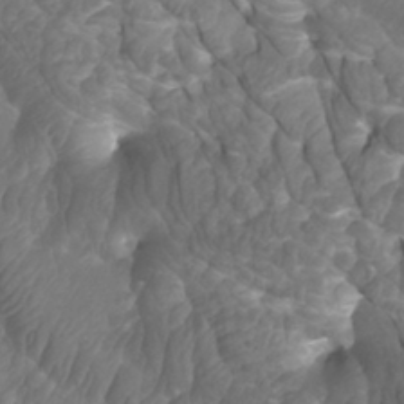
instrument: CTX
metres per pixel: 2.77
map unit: Htu
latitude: -10.0472
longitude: -74.2523
